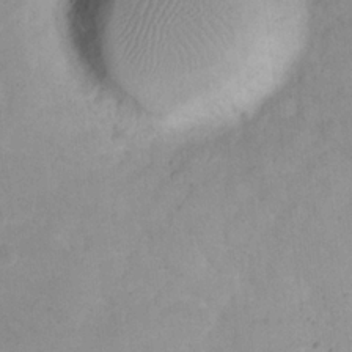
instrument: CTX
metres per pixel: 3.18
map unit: eHh
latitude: 20.2334
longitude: -63.6694
